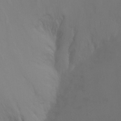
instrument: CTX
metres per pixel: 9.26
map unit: Ht
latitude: -8.1417
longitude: -32.6302
